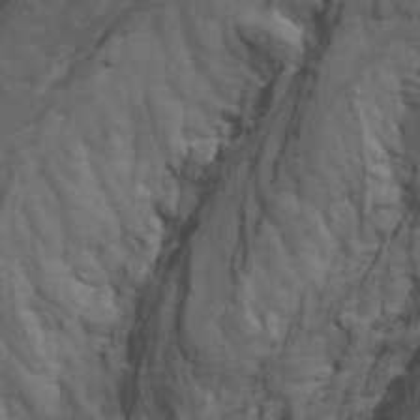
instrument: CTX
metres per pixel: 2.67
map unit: Htu
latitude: -3.5777
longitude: -73.4994
